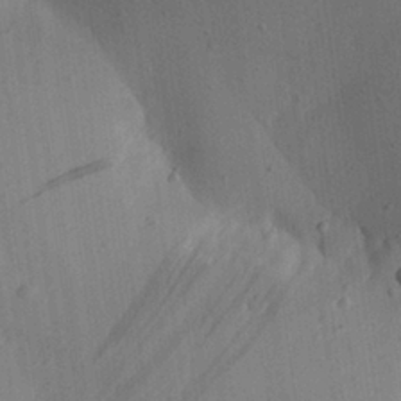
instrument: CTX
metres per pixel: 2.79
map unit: Aa
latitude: 25.3859
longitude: -143.3671
